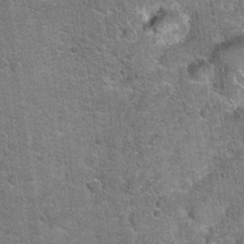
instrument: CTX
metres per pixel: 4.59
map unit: Hto
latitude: 20.0822
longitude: -49.1970
